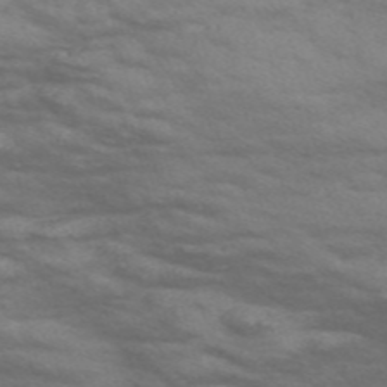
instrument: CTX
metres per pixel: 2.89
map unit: Nve
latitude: -57.5399
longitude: 54.3495
